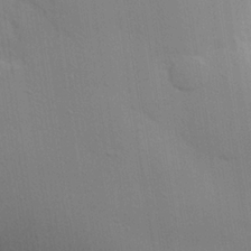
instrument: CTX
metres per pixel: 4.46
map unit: lHvf
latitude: 20.4601
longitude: 142.4251
